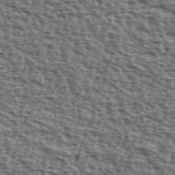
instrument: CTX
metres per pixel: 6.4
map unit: Ave
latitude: 39.8583
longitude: -111.7261
